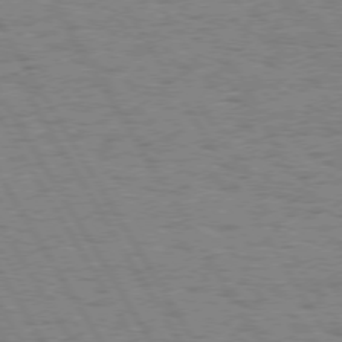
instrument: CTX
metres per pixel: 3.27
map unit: Hpe
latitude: 74.2900
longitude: -135.5371
